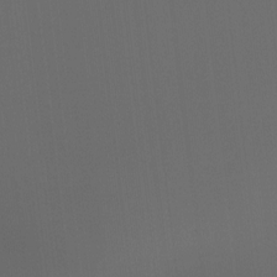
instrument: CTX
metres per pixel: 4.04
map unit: Hto
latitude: -6.7463
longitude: -49.3482
